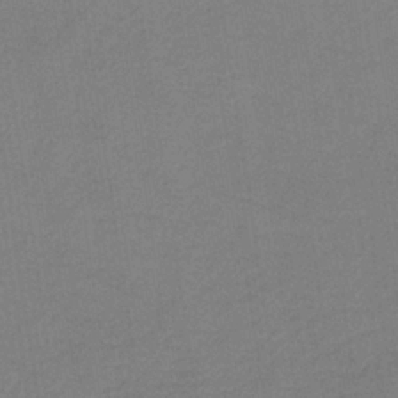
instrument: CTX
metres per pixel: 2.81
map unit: HNb
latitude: -34.3306
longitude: 54.4440
